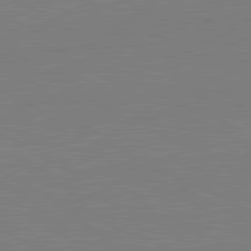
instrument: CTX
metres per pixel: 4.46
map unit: lApd
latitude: 81.2348
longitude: 150.8219
